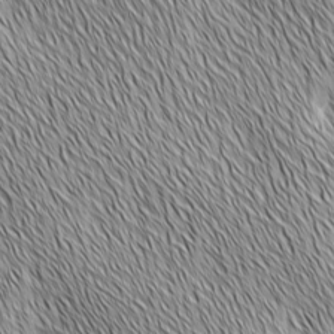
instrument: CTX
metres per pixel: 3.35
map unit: Ave
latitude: 2.3278
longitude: -114.4601
